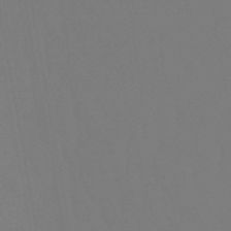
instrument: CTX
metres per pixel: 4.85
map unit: eHb
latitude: -50.5574
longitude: 74.4251
